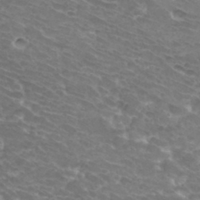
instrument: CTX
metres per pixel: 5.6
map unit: Hto
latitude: 33.1403
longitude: -43.4804
